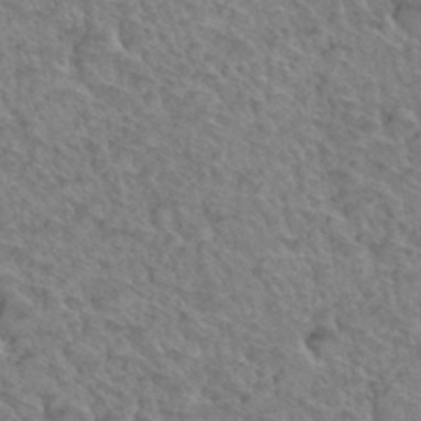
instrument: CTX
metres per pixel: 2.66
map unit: Hto
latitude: 35.7071
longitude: -47.4049
